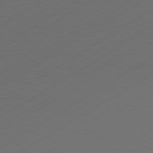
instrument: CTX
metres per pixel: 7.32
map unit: Hpe
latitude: -81.0676
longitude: 15.1054
